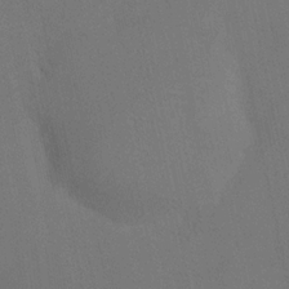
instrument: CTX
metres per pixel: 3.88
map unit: HNhu
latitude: 6.5924
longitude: 4.2361
